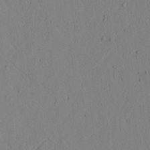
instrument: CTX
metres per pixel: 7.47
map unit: lAvf
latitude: 5.4048
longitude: 166.4818
